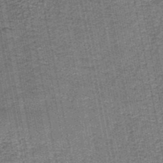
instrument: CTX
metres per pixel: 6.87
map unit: eAb
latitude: -36.1039
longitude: 51.6155
